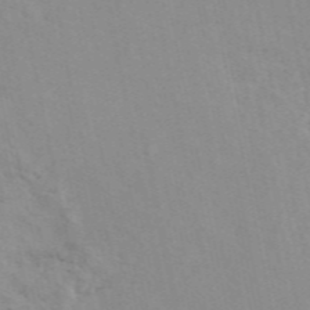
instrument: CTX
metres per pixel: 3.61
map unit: ANa
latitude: 49.9717
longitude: -73.1215
